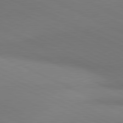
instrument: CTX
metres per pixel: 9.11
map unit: lApd
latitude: 81.1025
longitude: 144.8219
